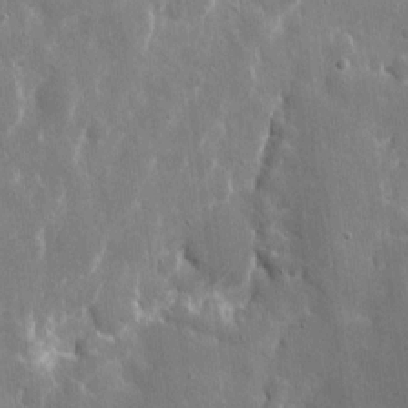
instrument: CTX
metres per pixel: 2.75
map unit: eHh
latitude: 9.1592
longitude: -70.2711
